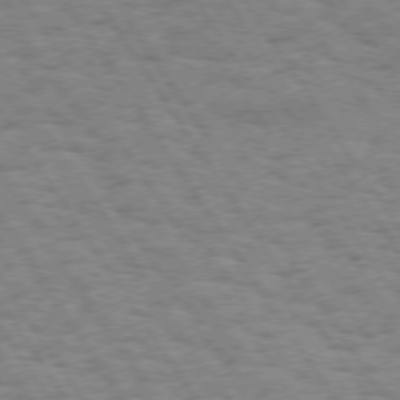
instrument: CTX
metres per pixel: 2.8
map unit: Hpe
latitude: 73.6316
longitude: -138.7057
